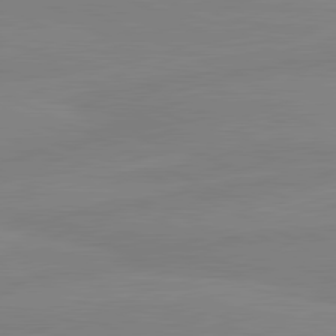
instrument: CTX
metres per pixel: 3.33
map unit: lApd
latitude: 81.3671
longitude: -177.7260
